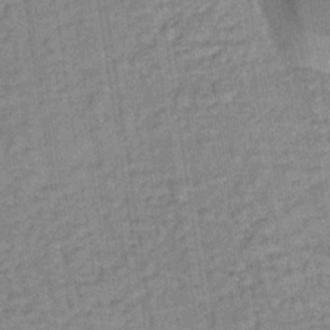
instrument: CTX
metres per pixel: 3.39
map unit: lHb
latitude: -35.6722
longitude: 65.5777
